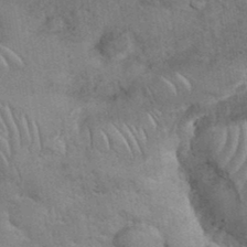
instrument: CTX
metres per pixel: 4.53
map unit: eHh
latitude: 36.7246
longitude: -64.4979
